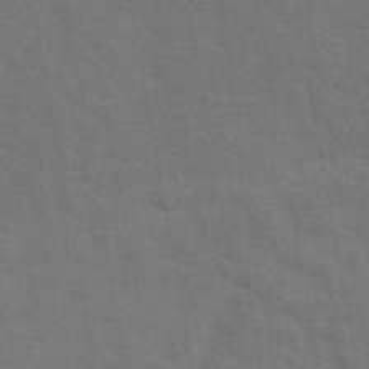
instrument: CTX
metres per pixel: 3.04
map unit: eAb
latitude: 44.8380
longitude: 108.6707
